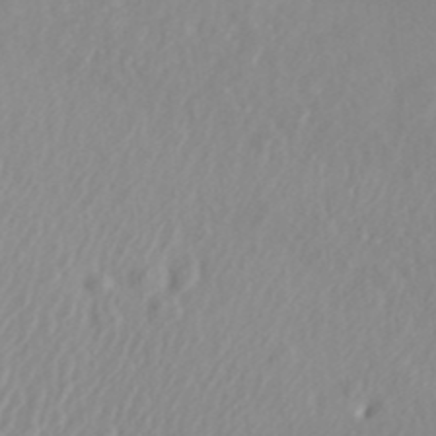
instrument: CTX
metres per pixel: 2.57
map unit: ANa
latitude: 40.1577
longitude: 28.3873
